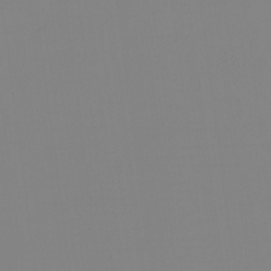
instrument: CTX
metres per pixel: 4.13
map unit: eHh
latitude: -5.7855
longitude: -82.9513
